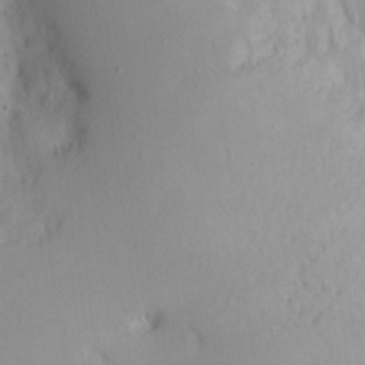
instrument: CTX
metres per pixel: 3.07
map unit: Aa
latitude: 20.8002
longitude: -145.6316
